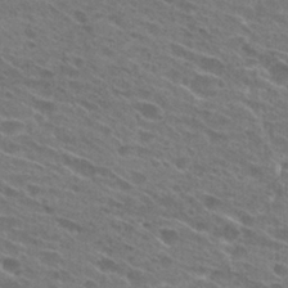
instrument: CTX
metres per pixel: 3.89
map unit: Hto
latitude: 24.9891
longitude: -43.7450
